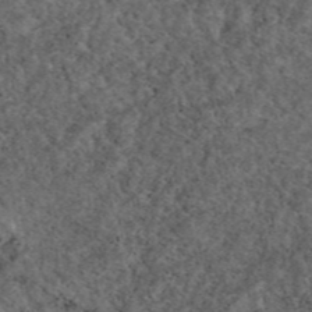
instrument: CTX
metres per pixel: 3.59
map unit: eAb
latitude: 46.0822
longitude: 113.8423
